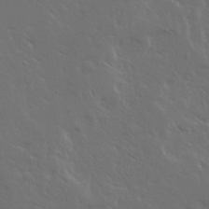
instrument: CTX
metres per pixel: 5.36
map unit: Ave
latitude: 14.9703
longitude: -139.3859
